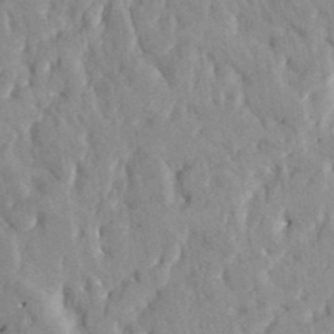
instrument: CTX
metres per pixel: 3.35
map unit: HNhu
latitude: 4.8947
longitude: 10.2928
